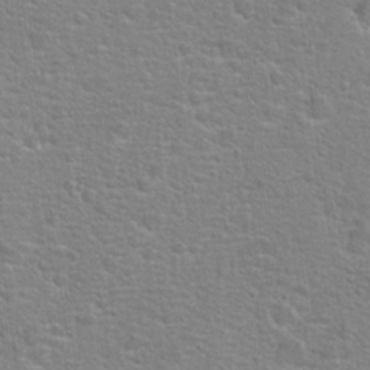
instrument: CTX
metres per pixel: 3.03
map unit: Hto
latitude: 22.9514
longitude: -46.8380
